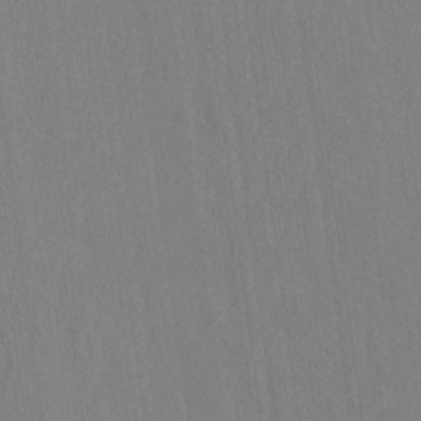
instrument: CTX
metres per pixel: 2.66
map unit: HNhu
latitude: -28.9542
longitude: 66.8030
